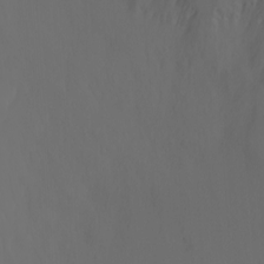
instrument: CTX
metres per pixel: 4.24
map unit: Htu
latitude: -7.3509
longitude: -71.5371
